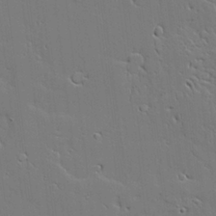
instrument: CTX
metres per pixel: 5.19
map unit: Aa
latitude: 19.5182
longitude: -126.3656
